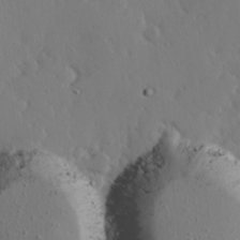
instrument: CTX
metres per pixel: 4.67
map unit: Ave
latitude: 13.9528
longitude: -102.7435
